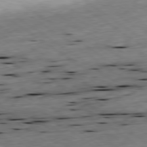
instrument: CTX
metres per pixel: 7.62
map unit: Ap
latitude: -79.5588
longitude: -91.5938
